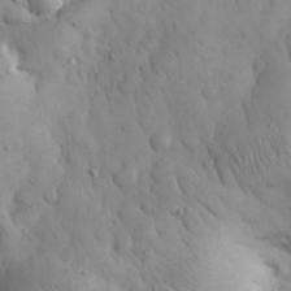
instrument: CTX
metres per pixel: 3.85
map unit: eHh
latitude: 31.0270
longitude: -68.1200
